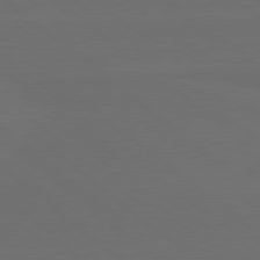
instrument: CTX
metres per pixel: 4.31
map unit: lApd
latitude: 80.1767
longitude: -114.9513
